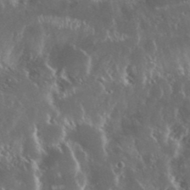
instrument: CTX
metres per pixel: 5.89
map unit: Nhu
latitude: 25.5182
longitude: -59.3104
